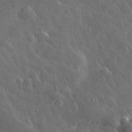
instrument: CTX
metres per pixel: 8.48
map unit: lHvf
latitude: 36.6113
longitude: -91.4804
